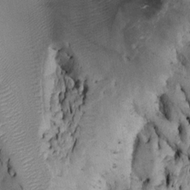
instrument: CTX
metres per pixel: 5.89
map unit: Htu
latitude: -6.2361
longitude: 155.1809
